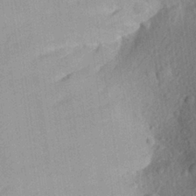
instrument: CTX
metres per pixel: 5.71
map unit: Aa
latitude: 26.8191
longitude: -145.5182
